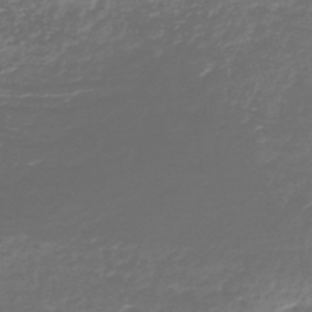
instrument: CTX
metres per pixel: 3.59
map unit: lHb
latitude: -41.3132
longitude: 70.7085
